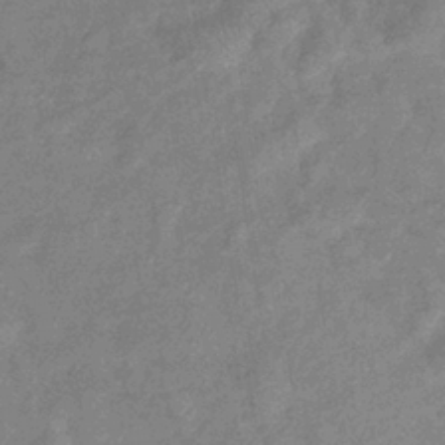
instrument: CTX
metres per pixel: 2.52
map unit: eHb
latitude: -37.1998
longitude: 77.1431
